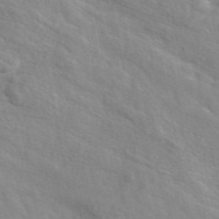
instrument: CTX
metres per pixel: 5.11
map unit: eAb
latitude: 48.5735
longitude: 119.7100
